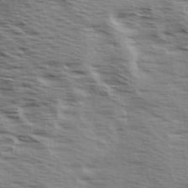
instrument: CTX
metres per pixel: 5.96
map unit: Ave
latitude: 15.1404
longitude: -103.1403
